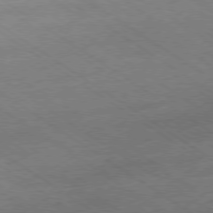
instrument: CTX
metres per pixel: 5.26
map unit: Hpe
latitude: -78.9730
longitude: -21.3671
